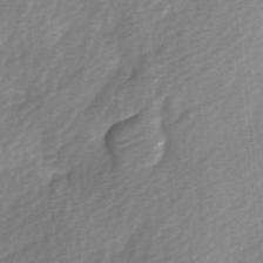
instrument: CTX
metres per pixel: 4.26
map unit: Ave
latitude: 0.4034
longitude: -112.1200
